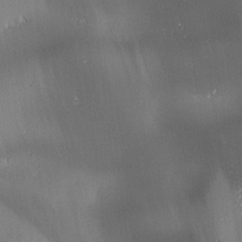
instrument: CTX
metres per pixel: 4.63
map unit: lAa
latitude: 1.2159
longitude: -116.6302
